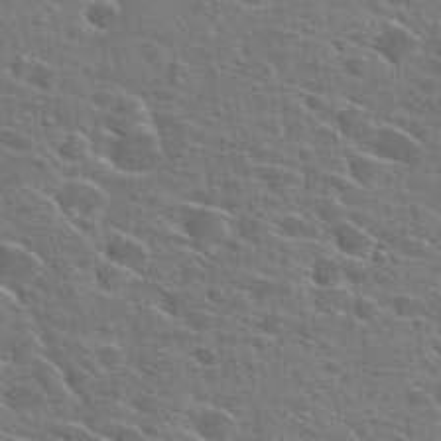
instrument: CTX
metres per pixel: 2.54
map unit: Hto
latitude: 26.9892
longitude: -45.1781
